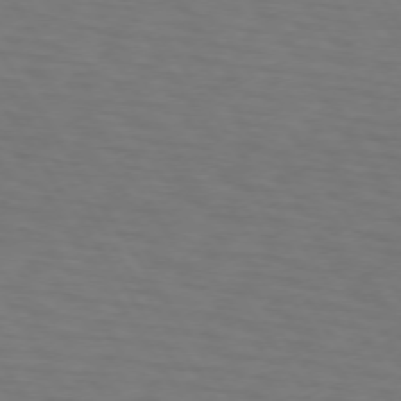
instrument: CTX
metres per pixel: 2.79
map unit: lApd
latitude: 73.0270
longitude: -75.5938
